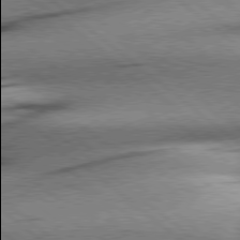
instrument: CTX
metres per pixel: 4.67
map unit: Hpe
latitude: 78.4790
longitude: -153.9906
